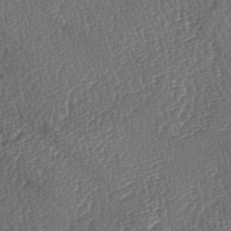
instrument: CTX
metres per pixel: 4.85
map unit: lAa
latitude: -3.5399
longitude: -123.3671
